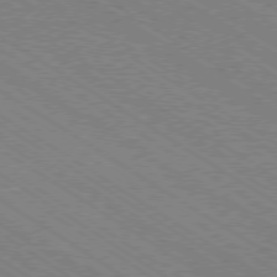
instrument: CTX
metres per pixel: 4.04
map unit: Ap
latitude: -79.4265
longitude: -79.0837
